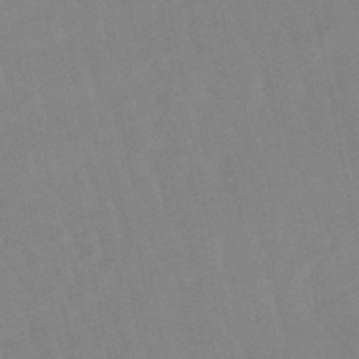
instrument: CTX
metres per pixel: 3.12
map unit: lHb
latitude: -49.2376
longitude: 75.5777
